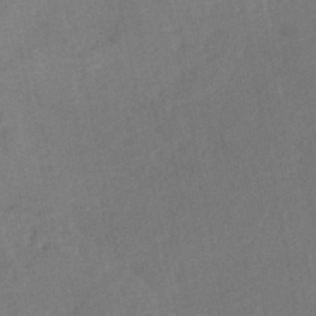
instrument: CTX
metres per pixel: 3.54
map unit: Nhe
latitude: -46.9541
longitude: -170.8002
